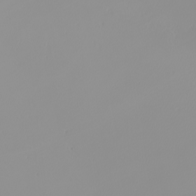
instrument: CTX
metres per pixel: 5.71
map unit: Nhu
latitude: -8.4251
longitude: -95.3482
